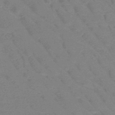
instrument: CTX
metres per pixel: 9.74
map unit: HNb
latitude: -49.6344
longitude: -52.7624
